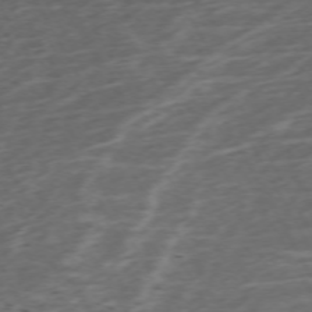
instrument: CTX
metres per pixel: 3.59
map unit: Ap
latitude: -73.1620
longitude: -70.2711
